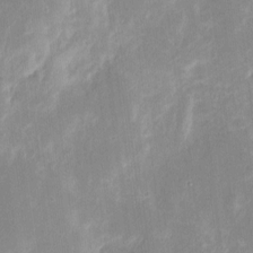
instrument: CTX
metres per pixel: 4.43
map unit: eHh
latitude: 8.2145
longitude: -71.0080
